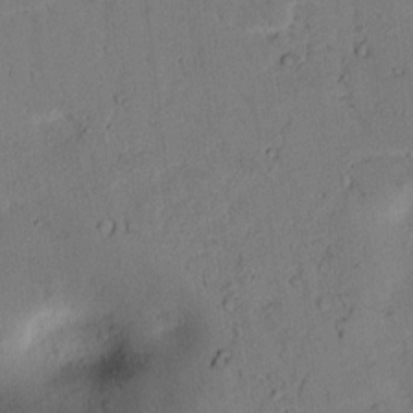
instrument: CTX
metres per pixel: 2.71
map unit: lAvf
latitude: 8.1200
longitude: 169.8044
